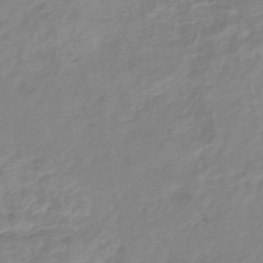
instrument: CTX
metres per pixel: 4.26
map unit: eHb
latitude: -40.5951
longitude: 81.0487
